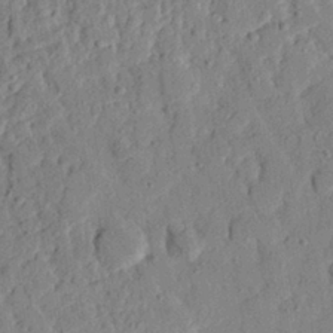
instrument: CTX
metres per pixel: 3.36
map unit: eHh
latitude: 27.1592
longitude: -77.1970
